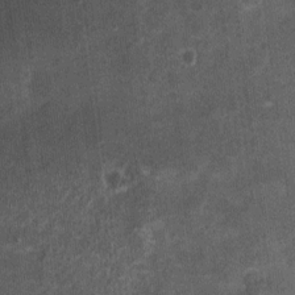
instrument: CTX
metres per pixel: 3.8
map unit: Nhu
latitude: 3.6127
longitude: -16.8191
